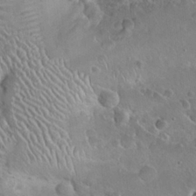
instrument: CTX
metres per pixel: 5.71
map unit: Hto
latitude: 19.4993
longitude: -49.7261
